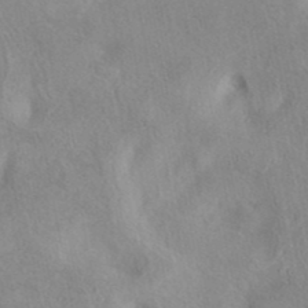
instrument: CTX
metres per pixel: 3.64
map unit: eAb
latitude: 40.6490
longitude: 105.5021
